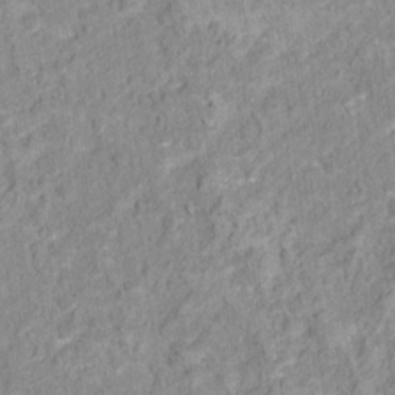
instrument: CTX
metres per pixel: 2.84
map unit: Hto
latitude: 16.3278
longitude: -36.5735
